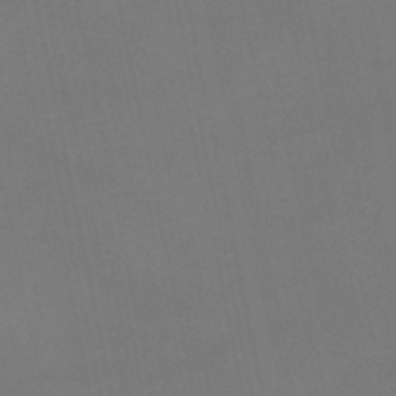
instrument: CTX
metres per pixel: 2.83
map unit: lHb
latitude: -47.1431
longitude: 61.2754
